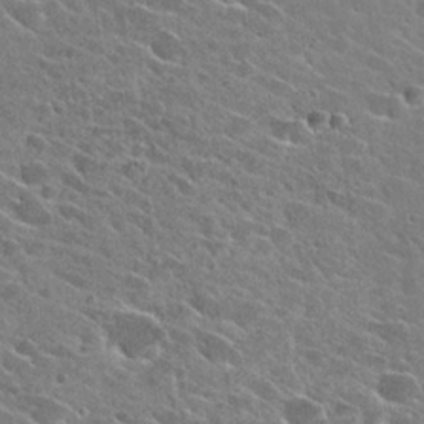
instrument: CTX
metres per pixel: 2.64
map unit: Hto
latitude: 26.8380
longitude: -42.8002
